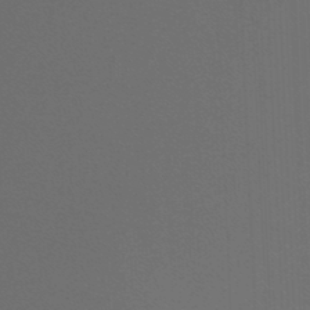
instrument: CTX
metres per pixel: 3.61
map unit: lHb
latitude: -47.5210
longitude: 63.9178
